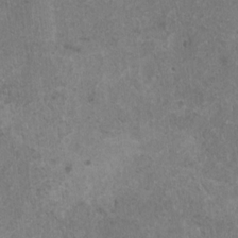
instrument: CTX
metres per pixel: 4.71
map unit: HNhu
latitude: 1.1214
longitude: 3.8611
